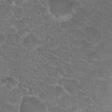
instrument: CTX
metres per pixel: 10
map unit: Hto
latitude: 19.3481
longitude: -34.3467
